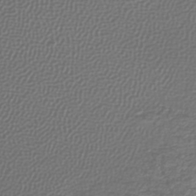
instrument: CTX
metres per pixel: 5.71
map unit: lHb
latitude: -42.4251
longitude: 69.8233
